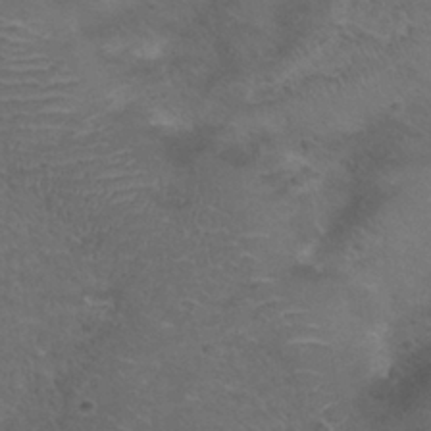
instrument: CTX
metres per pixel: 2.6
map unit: Nhu
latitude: 28.8002
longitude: -49.8205
